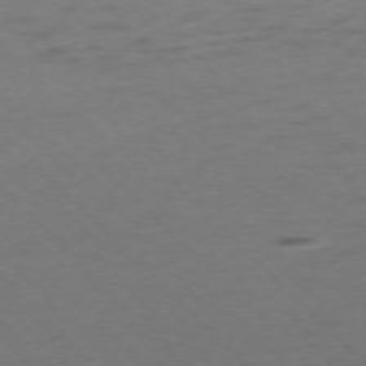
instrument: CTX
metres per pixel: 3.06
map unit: Ap
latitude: -75.7289
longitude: -78.7247
